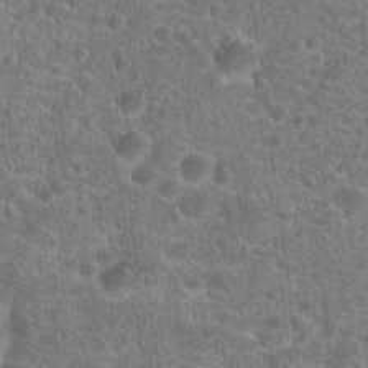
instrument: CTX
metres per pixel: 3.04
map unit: Hto
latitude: 19.8016
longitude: -43.1403
